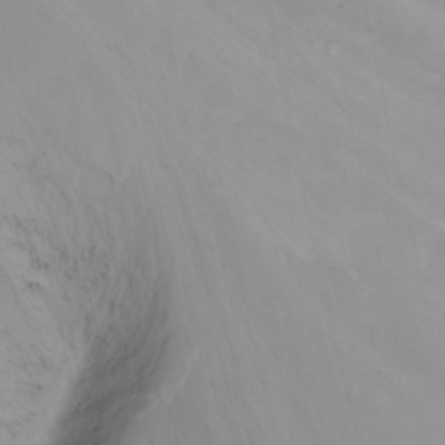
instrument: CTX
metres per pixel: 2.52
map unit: Nhu
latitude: -8.0850
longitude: -67.5560
